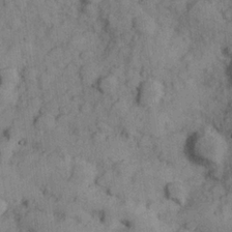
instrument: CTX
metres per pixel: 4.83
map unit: Hve
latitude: 24.9891
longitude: 147.6911
